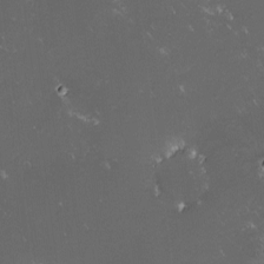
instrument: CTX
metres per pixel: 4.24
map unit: lHvf
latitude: -14.2740
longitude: -103.3670
